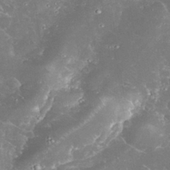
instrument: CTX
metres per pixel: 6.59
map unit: eHh
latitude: 34.4979
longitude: -64.2522
